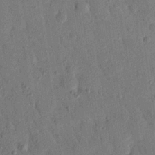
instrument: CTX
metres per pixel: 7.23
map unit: eHh
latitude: 26.4790
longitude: -77.2915
